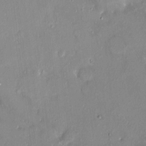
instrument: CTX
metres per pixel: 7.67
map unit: HNhu
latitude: 7.3482
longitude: 4.7463
